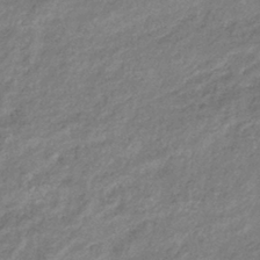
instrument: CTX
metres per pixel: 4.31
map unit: eHb
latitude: -39.6911
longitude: 81.4644
